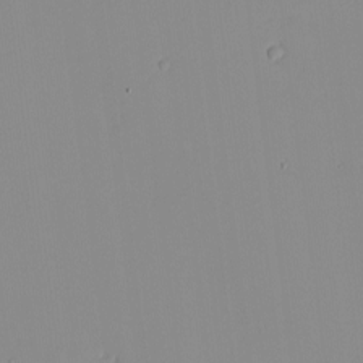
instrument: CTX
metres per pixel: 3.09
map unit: eHh
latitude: -5.5777
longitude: -86.8947
